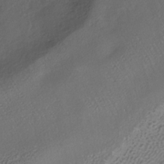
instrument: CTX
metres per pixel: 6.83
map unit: ANa
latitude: -37.1242
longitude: 94.5007
